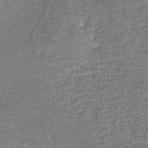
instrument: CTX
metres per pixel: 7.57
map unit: HNb
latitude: -36.9919
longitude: 51.1998
